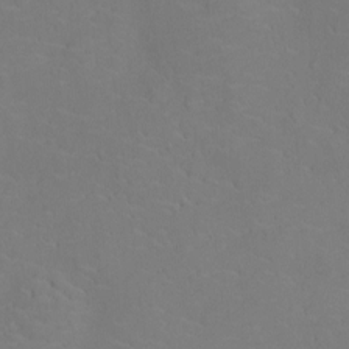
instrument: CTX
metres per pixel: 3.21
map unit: Ht
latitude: -9.9556
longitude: -23.4426
